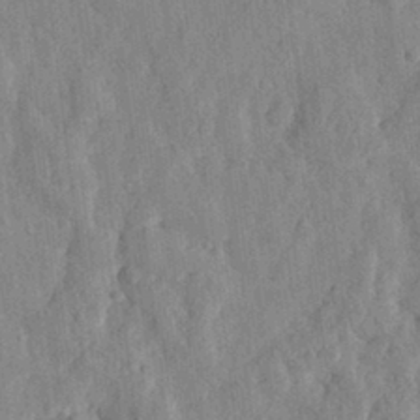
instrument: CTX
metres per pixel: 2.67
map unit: eHh
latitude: 28.3089
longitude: -76.5356
